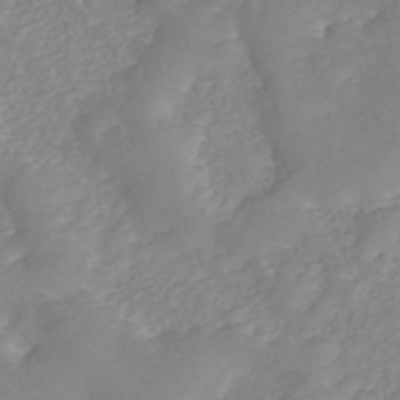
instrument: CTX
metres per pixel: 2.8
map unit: ANa
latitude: 45.6127
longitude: 22.9542
